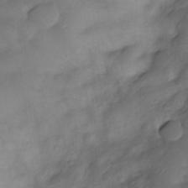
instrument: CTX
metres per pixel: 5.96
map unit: Nhe
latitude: -33.6911
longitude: -143.6505
